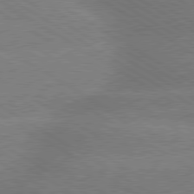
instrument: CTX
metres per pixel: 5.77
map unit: lApd
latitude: 79.7828
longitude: -152.9514
